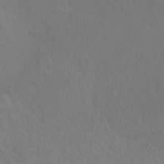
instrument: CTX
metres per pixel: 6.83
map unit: Ht
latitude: 1.5182
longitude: -36.0633
